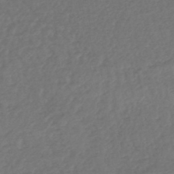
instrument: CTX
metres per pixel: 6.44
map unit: HNhu
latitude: -47.9556
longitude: 97.0109
